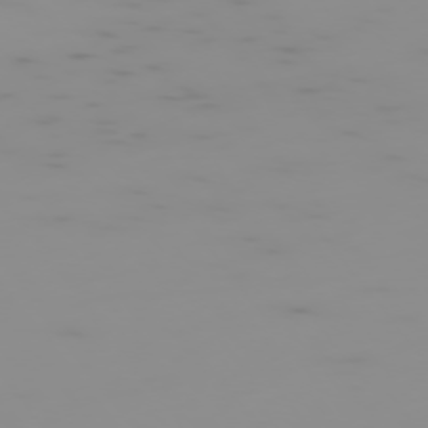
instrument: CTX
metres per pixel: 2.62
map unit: Hpe
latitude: -75.8801
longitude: -10.8758
